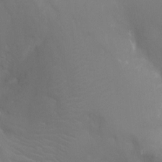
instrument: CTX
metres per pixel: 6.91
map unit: Ht
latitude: -4.9919
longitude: -26.0444
